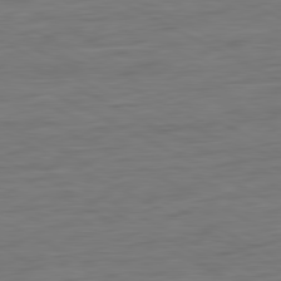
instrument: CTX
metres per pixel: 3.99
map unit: Ap
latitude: -81.6911
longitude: -77.9717
